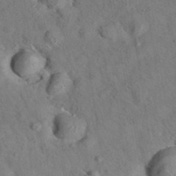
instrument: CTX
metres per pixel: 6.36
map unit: eAb
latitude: 34.8191
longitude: 108.9353
